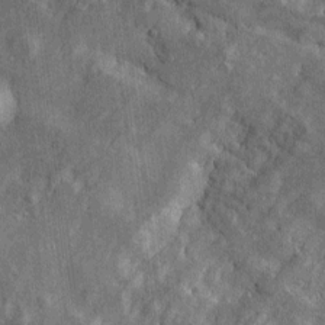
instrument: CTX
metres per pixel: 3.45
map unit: Htu
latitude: -5.6155
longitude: 158.3684
